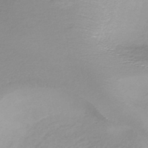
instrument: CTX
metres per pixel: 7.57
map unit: HNhu
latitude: -43.8422
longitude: 101.2942
